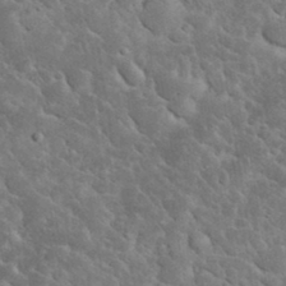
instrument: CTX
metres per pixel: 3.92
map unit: eHh
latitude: 33.5182
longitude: -66.4979
